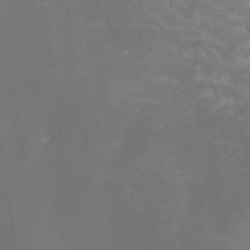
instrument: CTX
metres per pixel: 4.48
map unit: Htu
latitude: -10.5574
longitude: -73.2348
